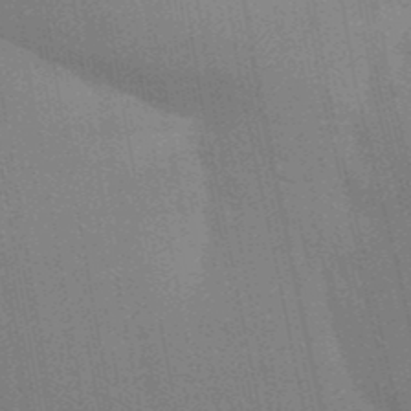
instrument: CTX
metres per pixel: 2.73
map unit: Aa
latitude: 32.5924
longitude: -143.2348
